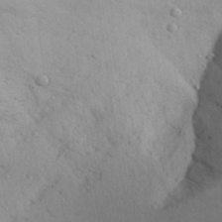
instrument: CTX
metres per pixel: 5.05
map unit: Aa
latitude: 28.6301
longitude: -144.7813
